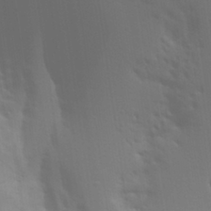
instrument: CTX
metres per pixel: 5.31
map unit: Aa
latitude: 29.9150
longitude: -135.1025
